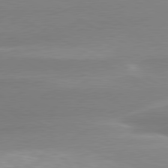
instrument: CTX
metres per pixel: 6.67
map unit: lApd
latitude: 79.6694
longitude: -114.9135
